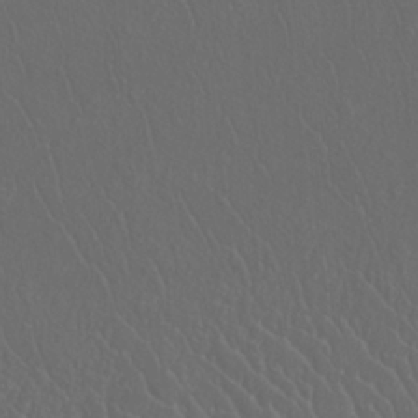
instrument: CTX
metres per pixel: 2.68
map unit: Htu
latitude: -11.6722
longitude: -73.3104
